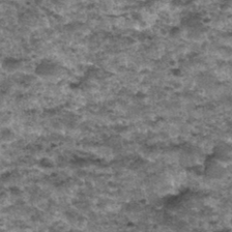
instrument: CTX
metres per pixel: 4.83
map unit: Nhu
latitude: 32.1010
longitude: -52.6112
